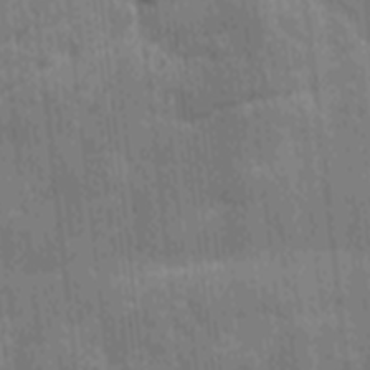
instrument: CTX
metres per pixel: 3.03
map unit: Ave
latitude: -9.6155
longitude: -123.1592
